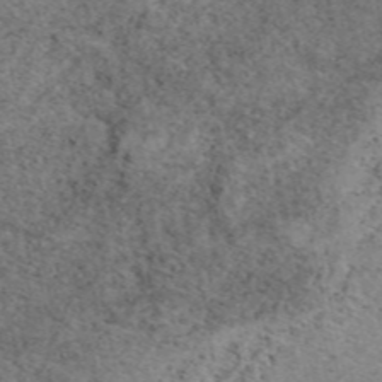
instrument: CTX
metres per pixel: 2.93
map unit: eAb
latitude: 48.6679
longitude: 105.3698
